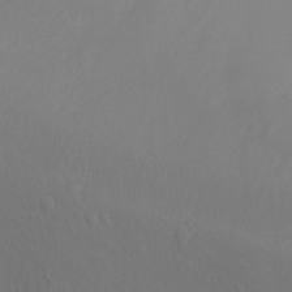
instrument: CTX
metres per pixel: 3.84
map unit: Ht
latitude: -2.0661
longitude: -27.5560
